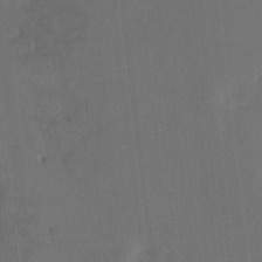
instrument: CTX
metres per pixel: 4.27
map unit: HNhu
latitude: 6.7813
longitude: 3.7288
